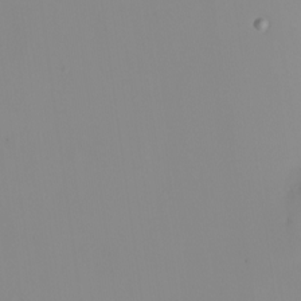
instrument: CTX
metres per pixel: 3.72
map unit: Nhu
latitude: -8.9164
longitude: -84.4601
